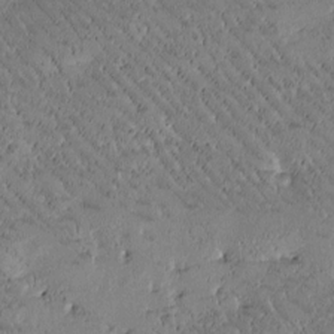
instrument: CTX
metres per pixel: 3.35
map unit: Htu
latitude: -2.1227
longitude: 176.2362
